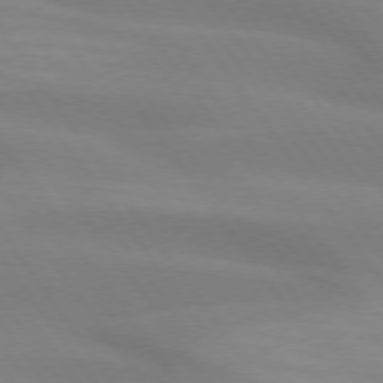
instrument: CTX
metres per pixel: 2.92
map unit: lApd
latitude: 74.1578
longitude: -49.2726
